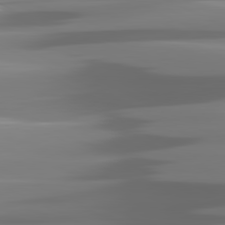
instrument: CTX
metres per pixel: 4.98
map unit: lApd
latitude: 81.3482
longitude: -140.3845
